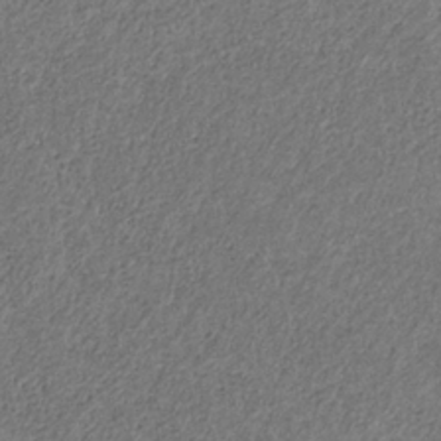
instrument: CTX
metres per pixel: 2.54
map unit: HNb
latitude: -32.4251
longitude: 59.6154
